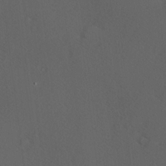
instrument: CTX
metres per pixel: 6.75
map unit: Hve
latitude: 12.6113
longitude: -90.0822
